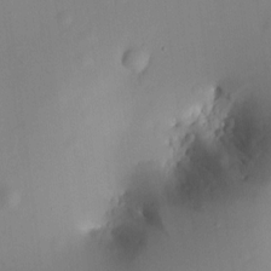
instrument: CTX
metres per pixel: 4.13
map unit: HNhu
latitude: 6.1956
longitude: 8.8219
